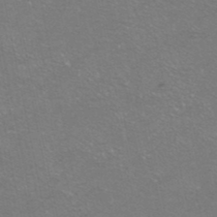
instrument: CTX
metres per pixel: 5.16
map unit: HNhu
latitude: -40.6707
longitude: 103.5966
